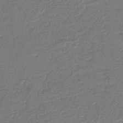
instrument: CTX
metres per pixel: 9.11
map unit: lHb
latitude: -44.6519
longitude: 59.3887
